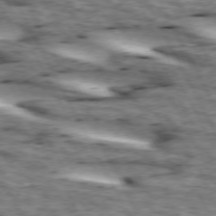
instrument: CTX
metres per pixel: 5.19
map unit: lApd
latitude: 73.7072
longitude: -55.2537
